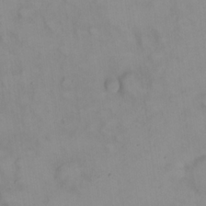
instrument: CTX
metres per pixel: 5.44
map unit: eHh
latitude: 22.7246
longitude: -62.5357
